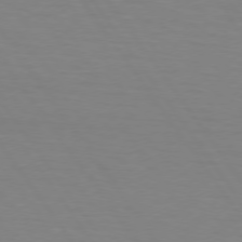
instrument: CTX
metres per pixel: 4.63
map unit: lApd
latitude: 74.4034
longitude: -79.3104
